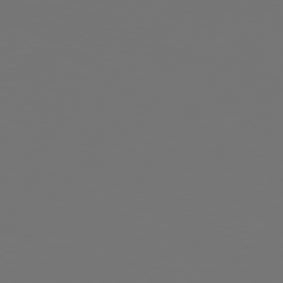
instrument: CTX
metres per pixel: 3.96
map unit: Hpe
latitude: 74.7057
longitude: -130.3279
